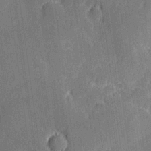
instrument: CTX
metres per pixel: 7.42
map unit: Hve
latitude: 26.9514
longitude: 144.3117
